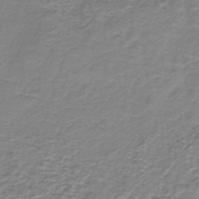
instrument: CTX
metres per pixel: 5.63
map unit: HNb
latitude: -38.4818
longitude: 50.7085
